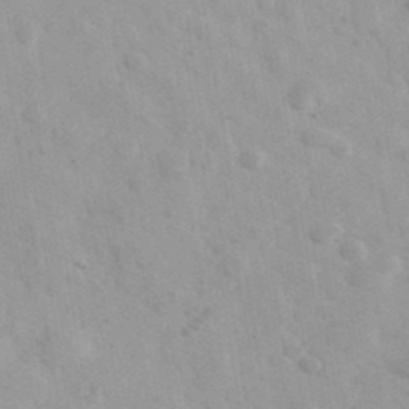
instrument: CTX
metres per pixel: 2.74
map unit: Ave
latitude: 39.4804
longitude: -107.2348
